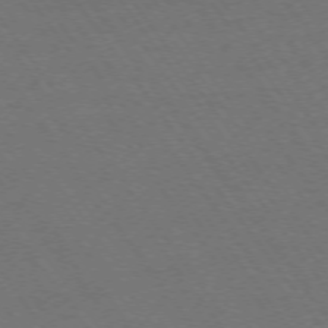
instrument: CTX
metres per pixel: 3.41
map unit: Ap
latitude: -74.5196
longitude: -77.6694
